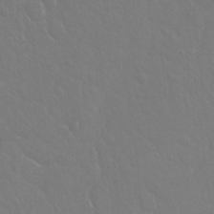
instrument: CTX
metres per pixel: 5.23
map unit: Hto
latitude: -3.2942
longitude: -35.2159
